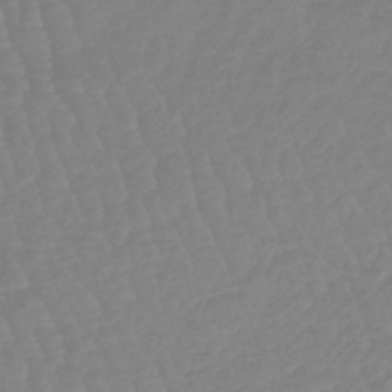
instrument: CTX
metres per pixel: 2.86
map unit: lHb
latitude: -45.1431
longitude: 79.6155
